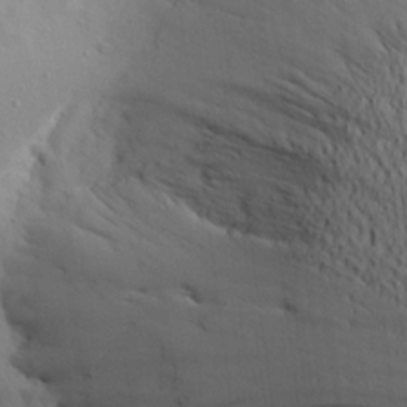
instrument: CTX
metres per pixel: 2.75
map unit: Aa
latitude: 22.5546
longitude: -146.3657
